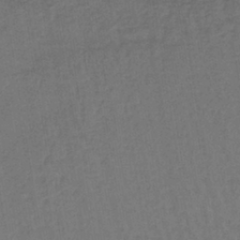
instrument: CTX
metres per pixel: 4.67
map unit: lHb
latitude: -39.0487
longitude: 63.4265
